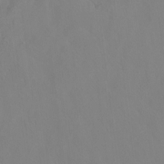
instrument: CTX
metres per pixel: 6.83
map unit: Hto
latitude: -14.2362
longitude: -43.5749
